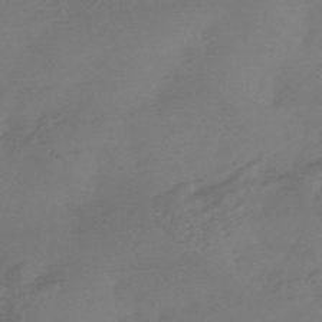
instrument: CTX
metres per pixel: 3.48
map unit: HNhu
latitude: -46.2550
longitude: 91.7667
